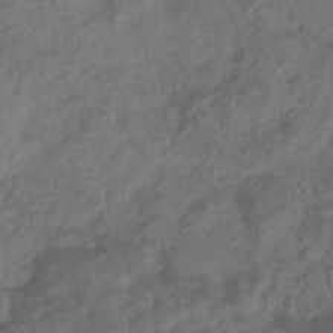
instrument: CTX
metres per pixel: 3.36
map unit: eHb
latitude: -35.0675
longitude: 81.1998
